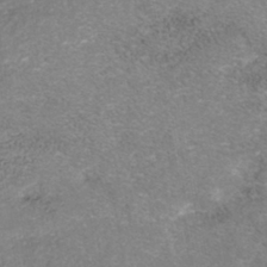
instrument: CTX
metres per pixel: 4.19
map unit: Nhe
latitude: -42.0849
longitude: -110.4034
